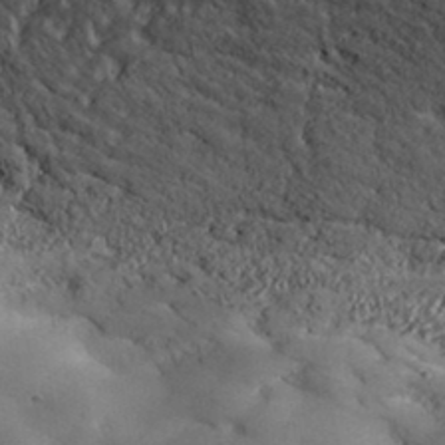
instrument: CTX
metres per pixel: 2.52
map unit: lHvf
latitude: 36.1956
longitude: -90.4601
